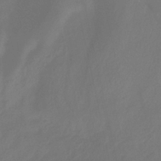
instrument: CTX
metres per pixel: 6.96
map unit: HNhu
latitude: -29.2754
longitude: 66.3684
